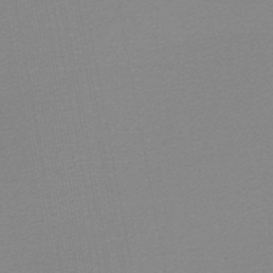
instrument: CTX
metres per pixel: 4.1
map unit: lHb
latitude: -46.0283
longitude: 69.3131
